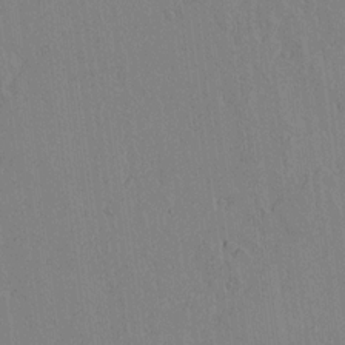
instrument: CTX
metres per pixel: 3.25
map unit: lAvf
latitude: 15.2726
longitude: -125.4615
